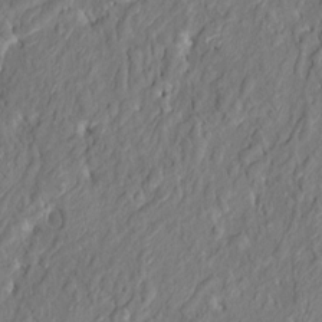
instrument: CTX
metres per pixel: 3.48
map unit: HNhu
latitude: 7.9717
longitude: -5.8205
